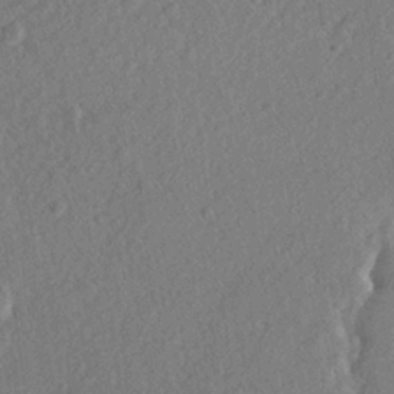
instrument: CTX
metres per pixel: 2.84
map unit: lHvf
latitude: 23.4237
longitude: 144.2173
